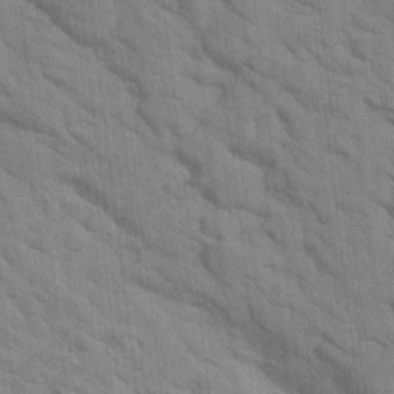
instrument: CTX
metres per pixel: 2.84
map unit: Htu
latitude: 1.9528
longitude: 143.3698
